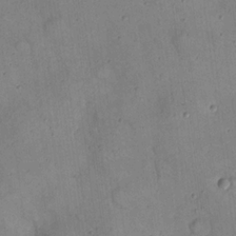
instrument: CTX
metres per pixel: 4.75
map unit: eHh
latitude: 20.6869
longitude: -60.0633
